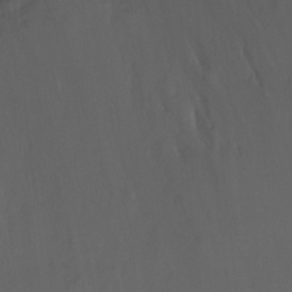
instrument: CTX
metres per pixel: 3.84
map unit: Ht
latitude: -6.3117
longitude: -34.7246
